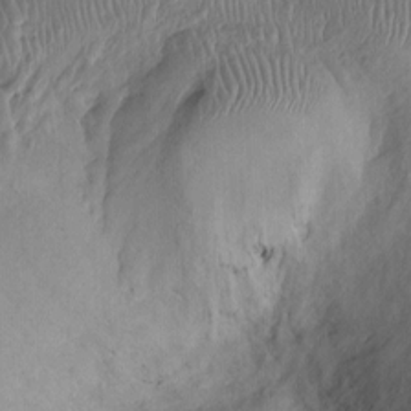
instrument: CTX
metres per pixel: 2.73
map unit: Ht
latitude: -2.2361
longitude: -15.0648
